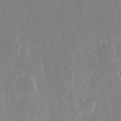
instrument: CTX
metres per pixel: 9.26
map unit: eHh
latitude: 14.0633
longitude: -71.2726
